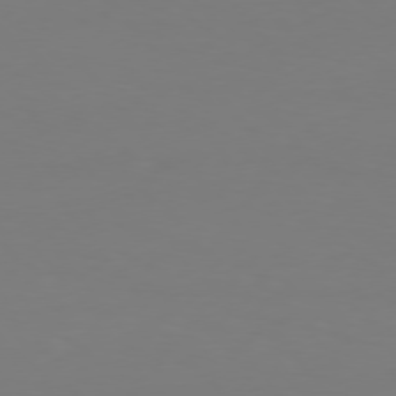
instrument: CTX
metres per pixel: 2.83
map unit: Hpe
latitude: 75.6316
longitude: -139.3671
